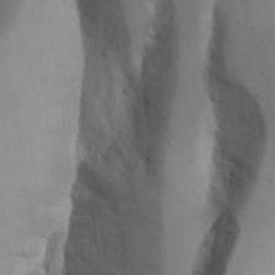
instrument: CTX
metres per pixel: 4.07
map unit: Aa
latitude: 25.5182
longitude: -131.1593
